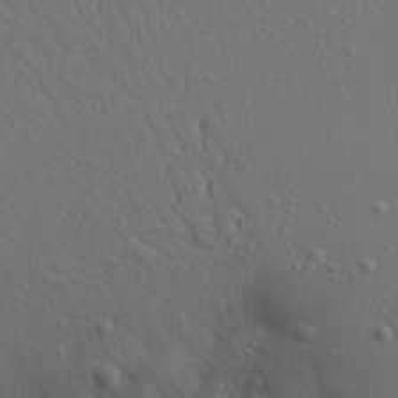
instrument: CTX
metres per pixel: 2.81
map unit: Aa
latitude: 21.6127
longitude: -142.4034
